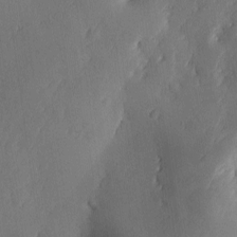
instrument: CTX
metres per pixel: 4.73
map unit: Ave
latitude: -10.6708
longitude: -121.8206
